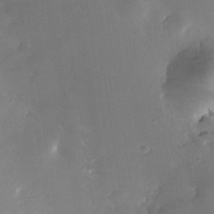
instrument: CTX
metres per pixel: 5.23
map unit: Nhe
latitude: -32.4818
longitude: -116.4790
